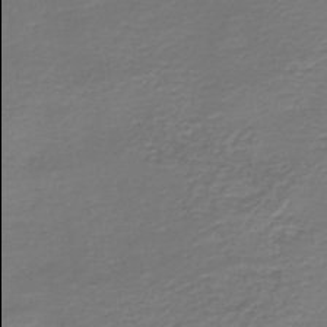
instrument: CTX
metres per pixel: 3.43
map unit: HNb
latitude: -43.0675
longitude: 50.0094
